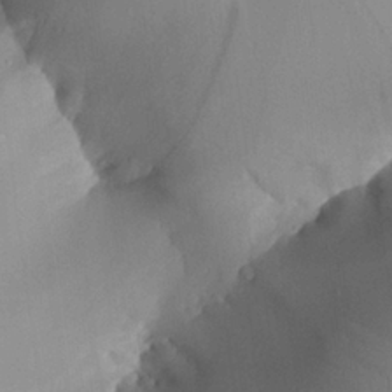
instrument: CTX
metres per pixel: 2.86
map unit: Aa
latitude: 24.1011
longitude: -132.6302
